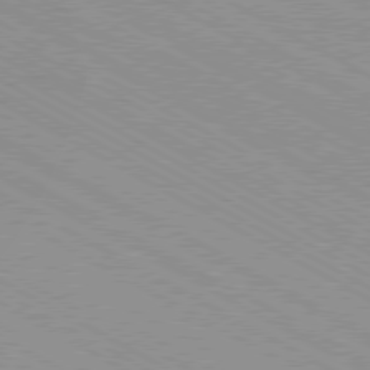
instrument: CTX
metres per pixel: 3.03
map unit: Hpe
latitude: -80.9542
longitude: 16.6897
